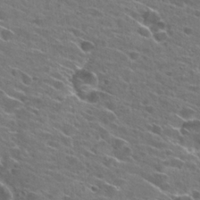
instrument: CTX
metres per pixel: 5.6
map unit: Hto
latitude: 25.4993
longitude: -43.4238
